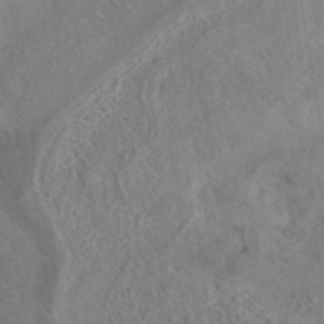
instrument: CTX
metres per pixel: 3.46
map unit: eAb
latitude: 41.1403
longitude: 104.0661
